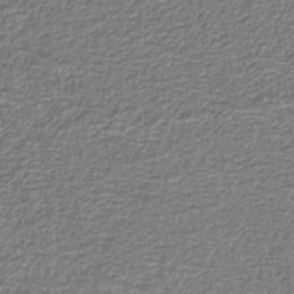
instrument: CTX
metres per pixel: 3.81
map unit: eAb
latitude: -39.5021
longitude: 52.3306
